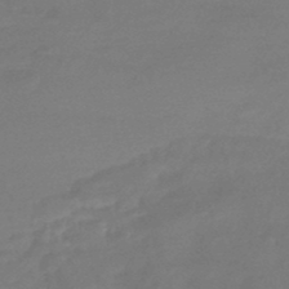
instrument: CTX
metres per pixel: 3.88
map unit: HNhu
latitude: -46.2361
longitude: 92.5007
